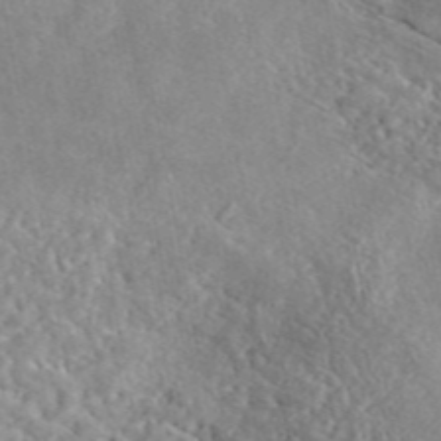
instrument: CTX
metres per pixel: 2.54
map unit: eAb
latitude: 45.5938
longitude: 128.2551
